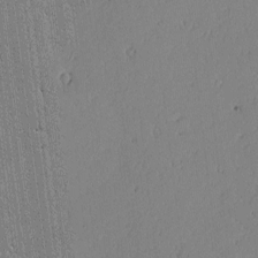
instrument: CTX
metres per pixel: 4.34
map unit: lAvf
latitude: -1.5399
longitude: -106.4790
